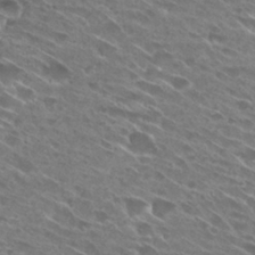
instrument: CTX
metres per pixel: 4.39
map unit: Hto
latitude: 28.6490
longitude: -44.1200
